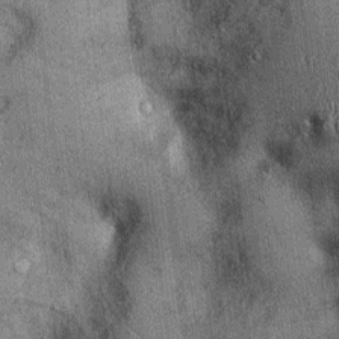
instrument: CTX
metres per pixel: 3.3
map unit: Ht
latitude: -0.2929
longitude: -13.1215
